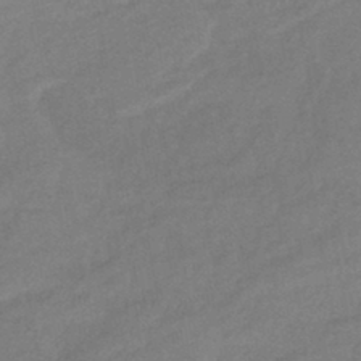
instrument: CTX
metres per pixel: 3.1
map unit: eHb
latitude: -43.1431
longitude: 85.9178
